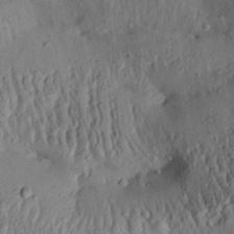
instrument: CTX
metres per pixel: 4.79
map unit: Aa
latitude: 30.9892
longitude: -133.8961
